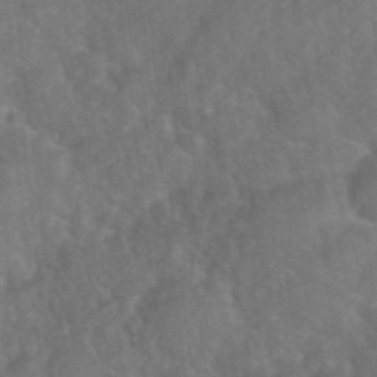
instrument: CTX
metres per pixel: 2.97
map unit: eHh
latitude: 39.9150
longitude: -56.1010
